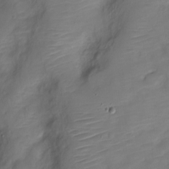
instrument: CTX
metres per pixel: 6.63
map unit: Nve
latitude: -18.8975
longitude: 107.8612
